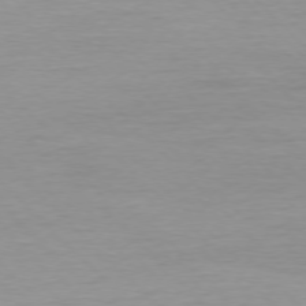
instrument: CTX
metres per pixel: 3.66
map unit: Ap
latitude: -77.0297
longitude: -70.8758
